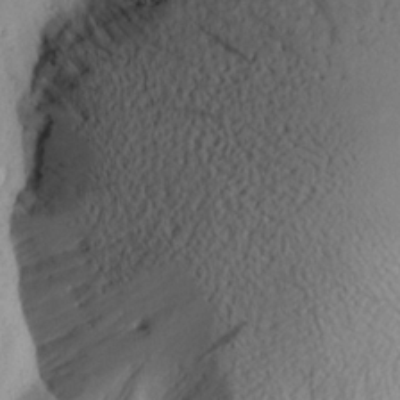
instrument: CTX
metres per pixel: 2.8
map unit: Aa
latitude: 22.8380
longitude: -149.1403
